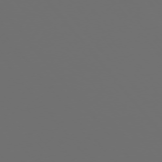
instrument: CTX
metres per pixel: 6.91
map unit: Ap
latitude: -76.0094
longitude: -74.4223
